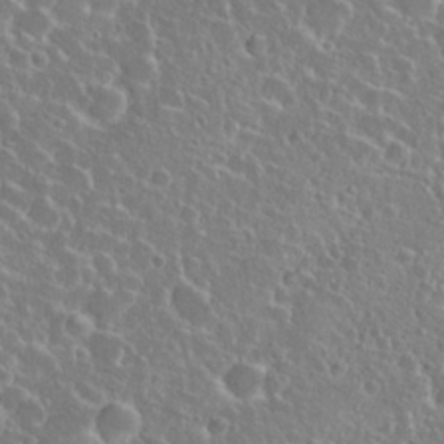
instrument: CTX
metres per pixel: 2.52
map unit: Hto
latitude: 26.3089
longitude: -50.7624
